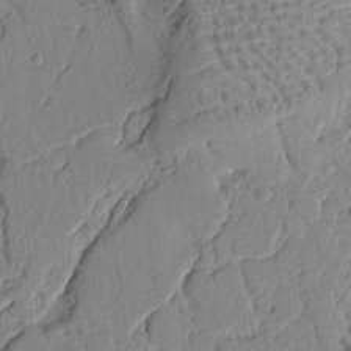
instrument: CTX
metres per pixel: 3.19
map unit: Ht
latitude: 9.6505
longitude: -78.6491
